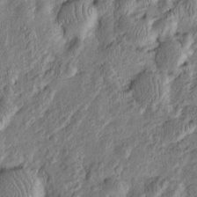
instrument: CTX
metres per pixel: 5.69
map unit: Htu
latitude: -5.1431
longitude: 156.2739
